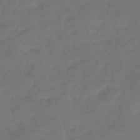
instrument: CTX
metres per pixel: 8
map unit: HNhu
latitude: -43.0864
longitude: 91.9745
